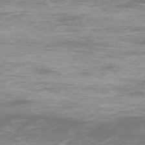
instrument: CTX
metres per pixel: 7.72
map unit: Ap
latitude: -79.0297
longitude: -60.2711
